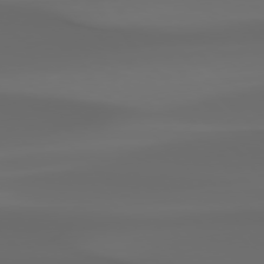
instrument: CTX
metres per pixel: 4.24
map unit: Hpe
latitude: 76.7435
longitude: -133.1592
